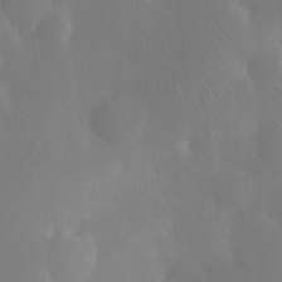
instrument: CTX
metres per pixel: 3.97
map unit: Ht
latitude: -11.5777
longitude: -43.6694
